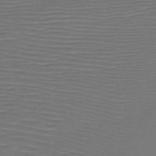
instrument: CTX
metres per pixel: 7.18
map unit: HNb
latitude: -47.5966
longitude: -41.9906
